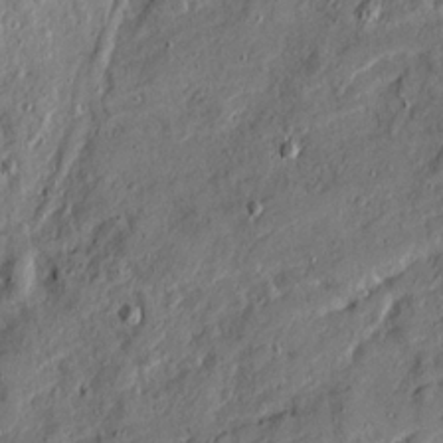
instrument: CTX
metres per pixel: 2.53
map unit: Ave
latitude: 20.7624
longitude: -129.6505
